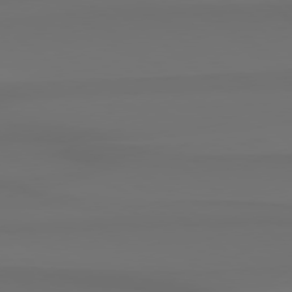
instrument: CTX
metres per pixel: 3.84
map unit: Hpe
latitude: 78.3090
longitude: -133.8017
